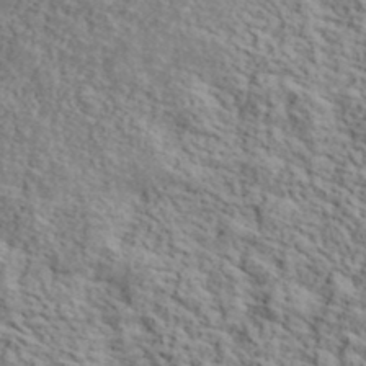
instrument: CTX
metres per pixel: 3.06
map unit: lHvf
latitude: 39.4804
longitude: -87.8205
